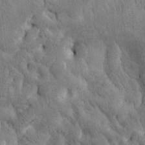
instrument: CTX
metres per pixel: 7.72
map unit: Htu
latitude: 0.7624
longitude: 174.1038
